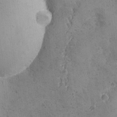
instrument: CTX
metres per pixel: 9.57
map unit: Ave
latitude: -8.2928
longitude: -118.7246
